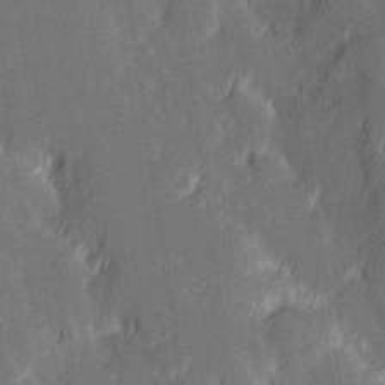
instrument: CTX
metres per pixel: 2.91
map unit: Hve
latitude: 26.9892
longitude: 144.3684
